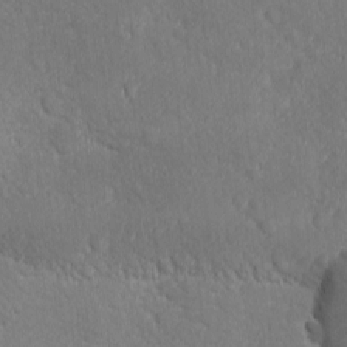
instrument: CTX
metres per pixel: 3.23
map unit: Ave
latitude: -10.4062
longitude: -120.4979
